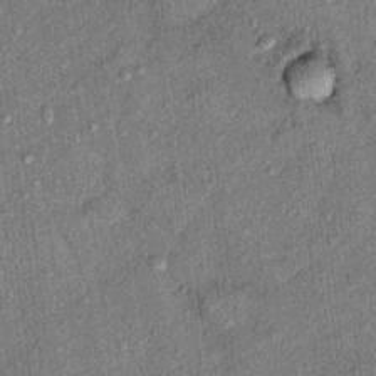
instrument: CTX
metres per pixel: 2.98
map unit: Hto
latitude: 10.8380
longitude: -37.4804
